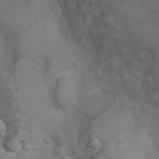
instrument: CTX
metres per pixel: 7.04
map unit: Ht
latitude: 3.3104
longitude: -29.0647
